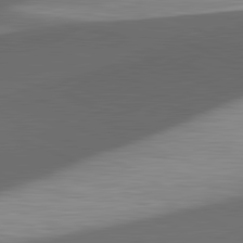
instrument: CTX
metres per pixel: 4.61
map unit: lApd
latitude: 81.6505
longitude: 134.1984
